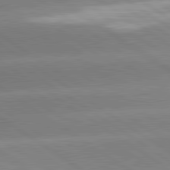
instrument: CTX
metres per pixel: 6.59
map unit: lApd
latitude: 81.3104
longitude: -158.0633
